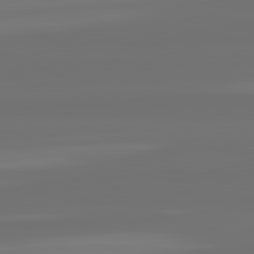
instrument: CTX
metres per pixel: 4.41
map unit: lApd
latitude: 82.4034
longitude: -177.6316
